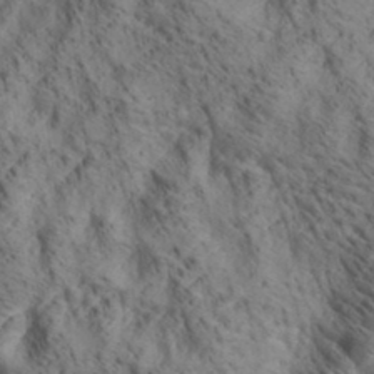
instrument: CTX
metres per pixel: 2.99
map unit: lAa
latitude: 19.5371
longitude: -140.1766
